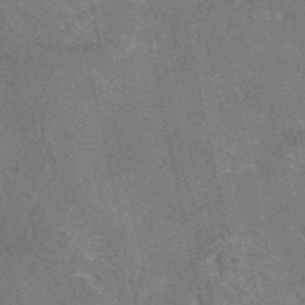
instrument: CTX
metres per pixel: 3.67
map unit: eAb
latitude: 47.2348
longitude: 104.7085
